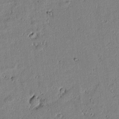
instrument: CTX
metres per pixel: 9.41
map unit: lAvf
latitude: 6.1767
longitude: 168.4629
